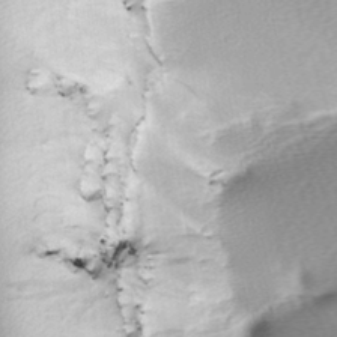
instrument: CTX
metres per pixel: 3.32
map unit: lAa
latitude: -7.4265
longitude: -126.2523
